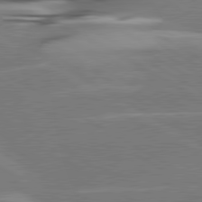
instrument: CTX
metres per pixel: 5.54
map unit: lApd
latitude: 80.4412
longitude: -123.3860
